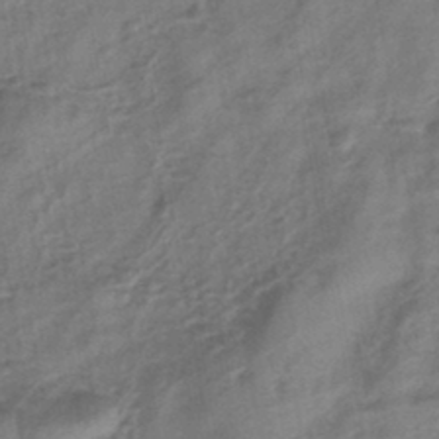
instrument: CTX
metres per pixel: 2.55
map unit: eHb
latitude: -43.1620
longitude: 83.5210
